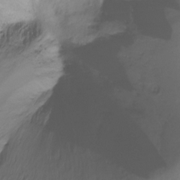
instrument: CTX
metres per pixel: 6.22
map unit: Ht
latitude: -16.2551
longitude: -44.7813
